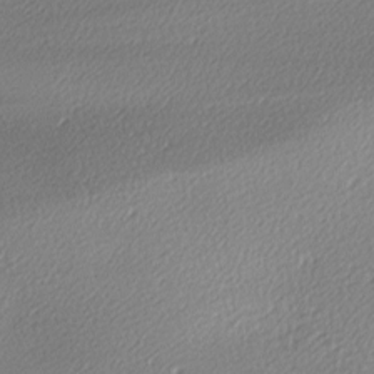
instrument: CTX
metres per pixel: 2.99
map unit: lAa
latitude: -10.1606
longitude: -127.1781
